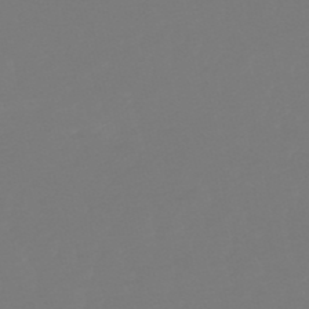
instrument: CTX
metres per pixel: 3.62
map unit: lHb
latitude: -50.3306
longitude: 80.0283
